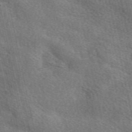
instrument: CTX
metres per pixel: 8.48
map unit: eAb
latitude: 50.8380
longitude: 114.0850
